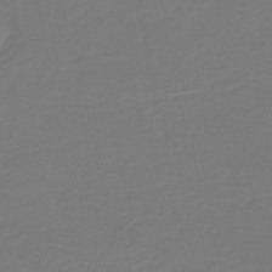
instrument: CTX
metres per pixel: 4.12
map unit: HNb
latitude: -46.8030
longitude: 53.7477
